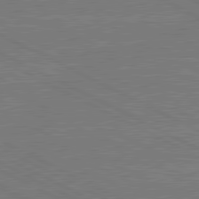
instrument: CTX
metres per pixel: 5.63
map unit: lApd
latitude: 80.8758
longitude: -127.7828
